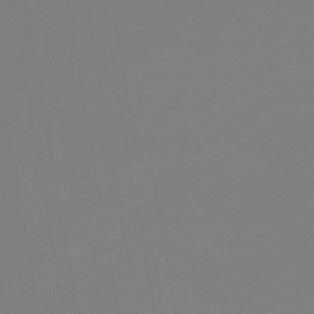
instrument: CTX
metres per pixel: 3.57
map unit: lHb
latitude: -46.1417
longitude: 59.2564
